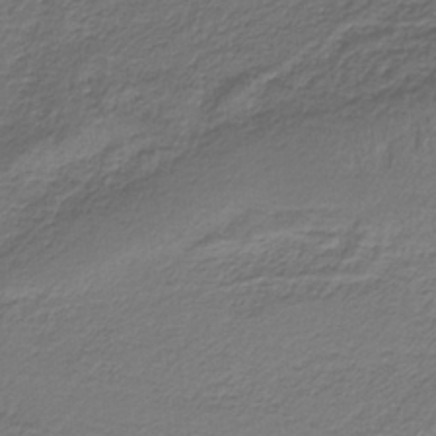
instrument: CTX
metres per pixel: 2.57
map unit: HNb
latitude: -35.1242
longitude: 58.0094
